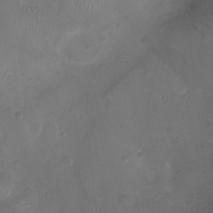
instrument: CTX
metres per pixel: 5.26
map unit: Ht
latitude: -2.7463
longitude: -18.6679
